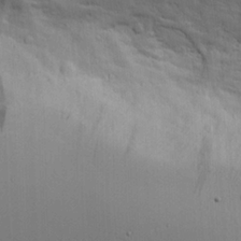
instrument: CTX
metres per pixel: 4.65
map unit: Aa
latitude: 19.3859
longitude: -126.2523
